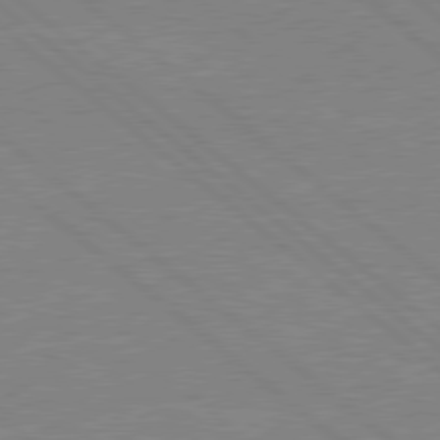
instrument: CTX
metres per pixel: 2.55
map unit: Hpe
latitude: 78.3656
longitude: -123.8016
